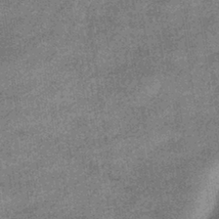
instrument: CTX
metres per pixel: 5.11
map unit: HNhu
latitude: -40.3495
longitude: 96.2362
